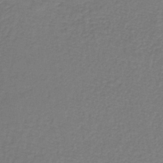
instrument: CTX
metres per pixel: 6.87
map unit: lHb
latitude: -42.8030
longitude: 62.0094
